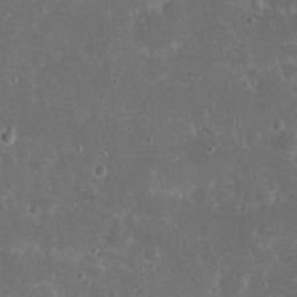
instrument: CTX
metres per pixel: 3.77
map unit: Nhu
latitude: 23.0647
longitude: -71.2159
